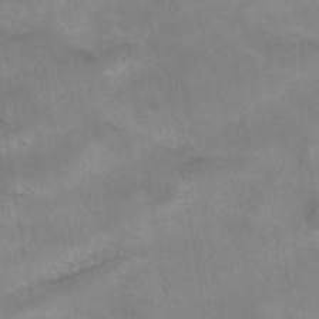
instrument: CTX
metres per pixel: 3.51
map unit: Hto
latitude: 39.0269
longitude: -42.1956
